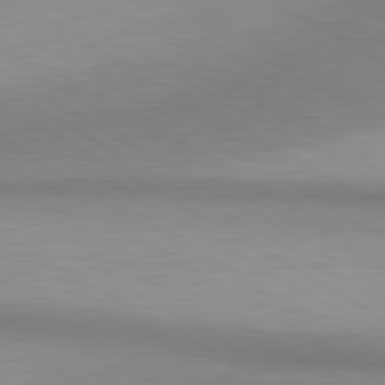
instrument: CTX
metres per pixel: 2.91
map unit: lApd
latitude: 80.7246
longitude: 159.4454
